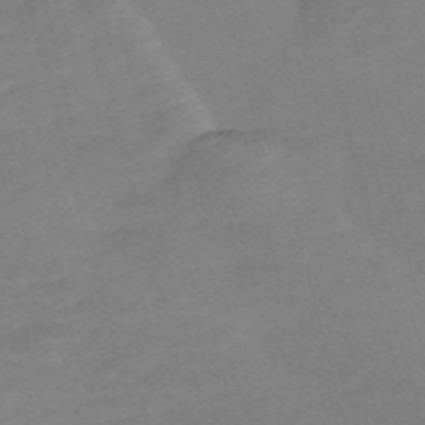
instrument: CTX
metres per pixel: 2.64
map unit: Nve
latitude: -58.7652
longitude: 58.0849
